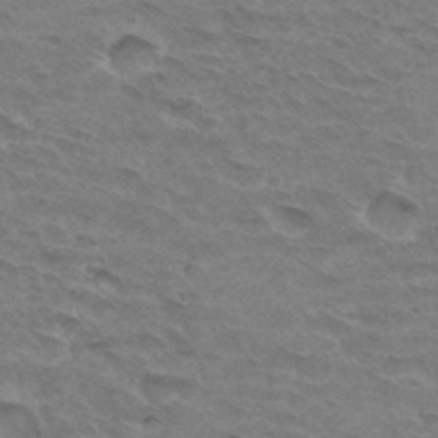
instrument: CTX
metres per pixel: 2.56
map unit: Hto
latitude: 33.0270
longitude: -45.4048
